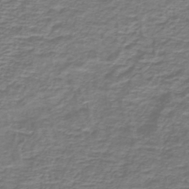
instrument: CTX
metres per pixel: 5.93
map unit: lHb
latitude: -42.7463
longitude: 57.1242
